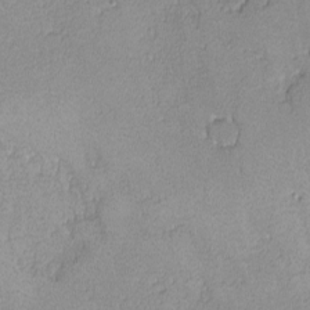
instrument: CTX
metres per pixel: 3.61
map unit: lHvf
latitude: -13.9367
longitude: -103.8205
